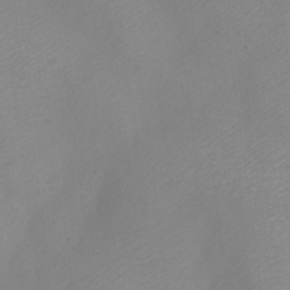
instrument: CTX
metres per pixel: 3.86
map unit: Nve
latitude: -21.9745
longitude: 106.8975
